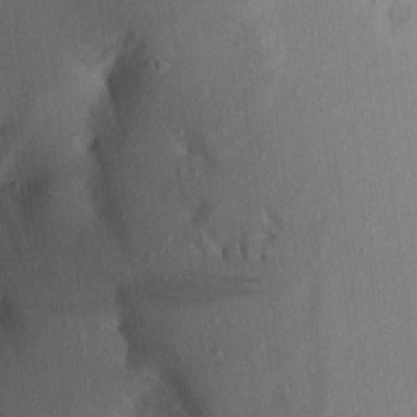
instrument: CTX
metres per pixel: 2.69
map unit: Aa
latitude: 15.8584
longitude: -148.6491
